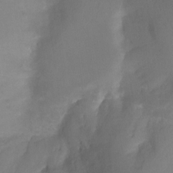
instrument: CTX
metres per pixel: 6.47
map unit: Ht
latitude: -13.2187
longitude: -44.1578
